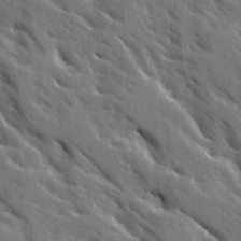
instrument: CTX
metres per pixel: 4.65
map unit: Ave
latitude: 15.9906
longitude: -130.6869
